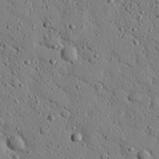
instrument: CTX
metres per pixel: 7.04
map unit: eHh
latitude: 25.6693
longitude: -78.3845
